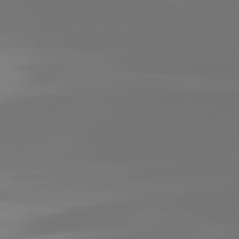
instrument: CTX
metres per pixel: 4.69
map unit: lApd
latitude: 82.3278
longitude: -150.8380
